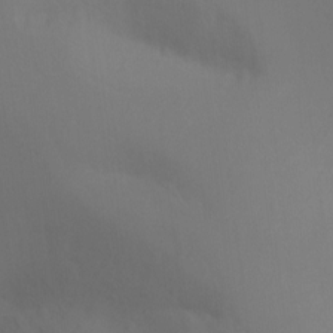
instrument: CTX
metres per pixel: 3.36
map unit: Ht
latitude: -11.2376
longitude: -34.4979
